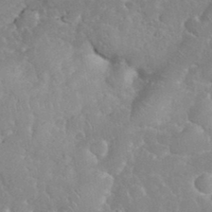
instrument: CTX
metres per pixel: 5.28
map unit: eHh
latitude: 35.1403
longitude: -64.0255
